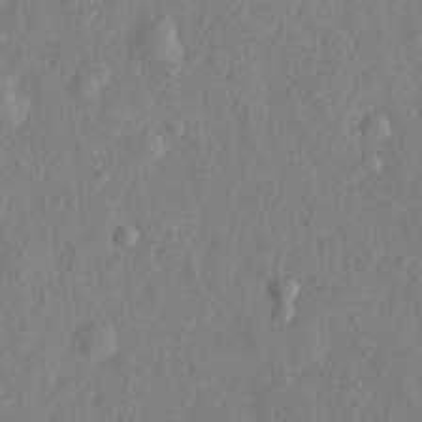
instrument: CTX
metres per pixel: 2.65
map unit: lHvf
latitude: 22.4223
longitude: 144.1795
